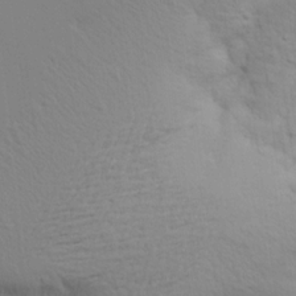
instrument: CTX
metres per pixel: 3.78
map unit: Aa
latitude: 14.9892
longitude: -141.2159
